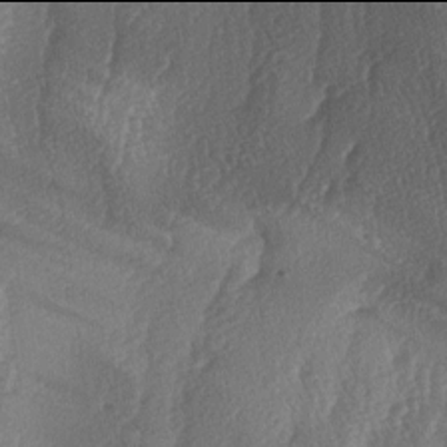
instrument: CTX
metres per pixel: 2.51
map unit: lAa
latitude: -6.0094
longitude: -129.9717
